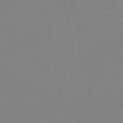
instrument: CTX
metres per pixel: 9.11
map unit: HNb
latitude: -50.5385
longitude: -51.5182
